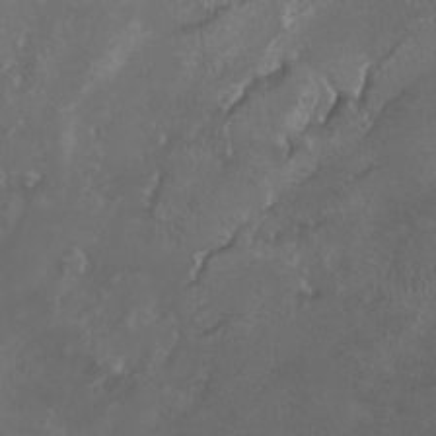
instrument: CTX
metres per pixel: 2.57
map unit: HNhu
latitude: -3.1809
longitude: -6.6113
